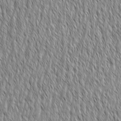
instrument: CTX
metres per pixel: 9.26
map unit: Aa
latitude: 7.0269
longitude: -129.9717
